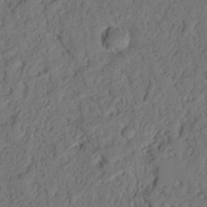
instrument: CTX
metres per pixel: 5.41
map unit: Nhu
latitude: 21.1592
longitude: -75.2726
